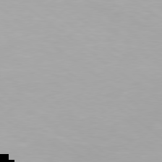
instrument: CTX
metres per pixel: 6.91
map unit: Hpe
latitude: 78.4412
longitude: -142.8380
